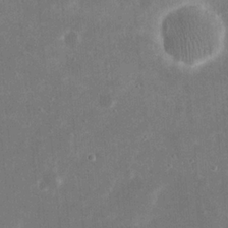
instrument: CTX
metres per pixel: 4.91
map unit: eHh
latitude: 20.8947
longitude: -68.0633
